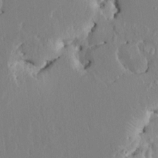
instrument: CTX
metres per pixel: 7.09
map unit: HNhu
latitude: 4.7624
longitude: -5.4993
